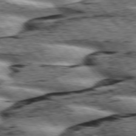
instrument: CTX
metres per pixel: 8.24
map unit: lApd
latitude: 76.1011
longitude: -82.6490
